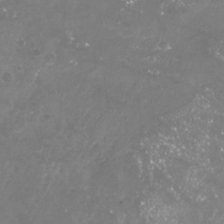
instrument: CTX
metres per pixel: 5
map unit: Nhu
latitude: -22.9731
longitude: -57.8016
